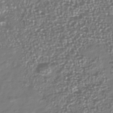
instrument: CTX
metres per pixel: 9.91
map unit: Nhu
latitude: -40.3684
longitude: -82.0822
